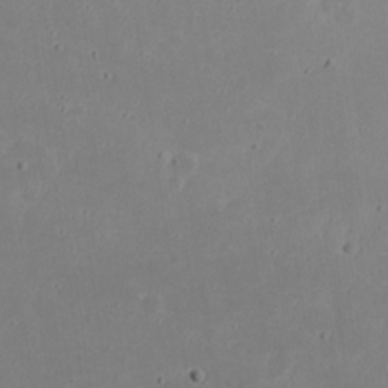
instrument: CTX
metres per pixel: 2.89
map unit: eHh
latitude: 20.7624
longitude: -72.0633
